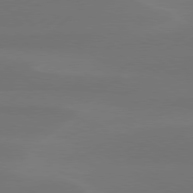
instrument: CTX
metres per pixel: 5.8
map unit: Hpe
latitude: 78.1767
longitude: -130.8947
